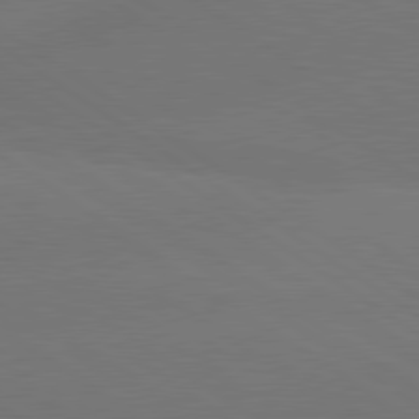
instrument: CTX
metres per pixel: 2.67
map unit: lApd
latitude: 79.9906
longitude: -151.1214
